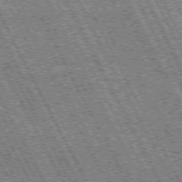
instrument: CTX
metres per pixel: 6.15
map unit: Hpe
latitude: 72.0444
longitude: -124.5356
